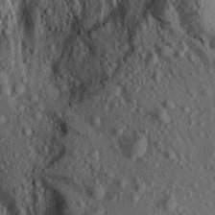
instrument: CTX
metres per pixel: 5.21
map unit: Aa
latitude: 15.8773
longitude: -143.8961
